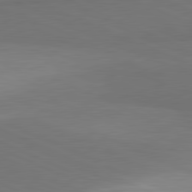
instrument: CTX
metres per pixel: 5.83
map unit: lApd
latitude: 81.7450
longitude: 156.1984
